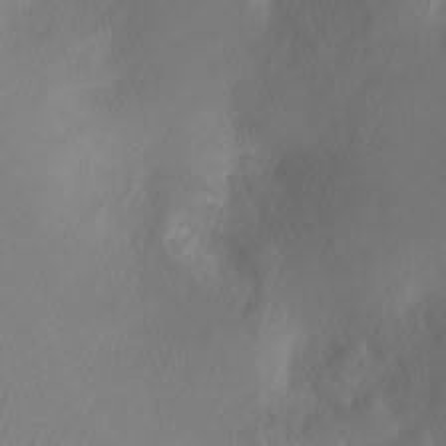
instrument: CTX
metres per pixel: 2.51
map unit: Ht
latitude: -8.5952
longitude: -20.1011
